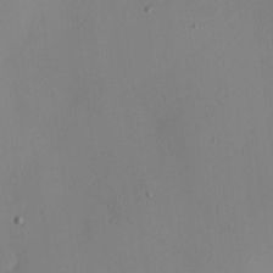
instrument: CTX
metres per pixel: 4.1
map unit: Hve
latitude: 13.6694
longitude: -90.8380
